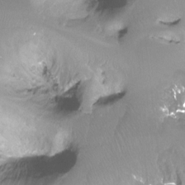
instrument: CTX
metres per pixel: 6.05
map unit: Ht
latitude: -12.2740
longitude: -45.5560
